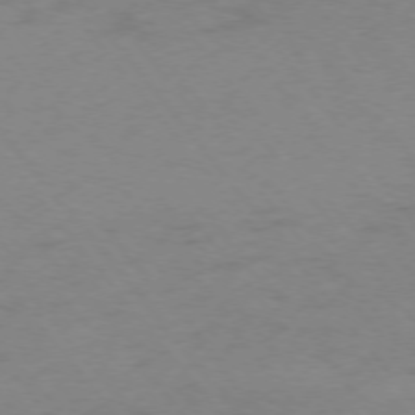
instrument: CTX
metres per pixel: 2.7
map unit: Ap
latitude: -75.5211
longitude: -70.7057
